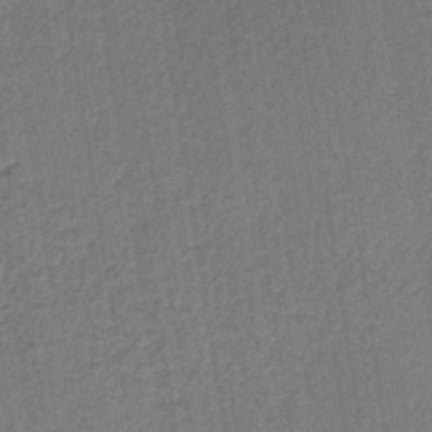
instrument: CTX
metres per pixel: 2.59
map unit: lHb
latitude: -35.8044
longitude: 62.8975
